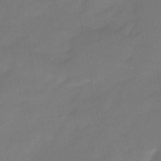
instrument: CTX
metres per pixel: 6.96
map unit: HNb
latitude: -46.8030
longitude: -35.6505
